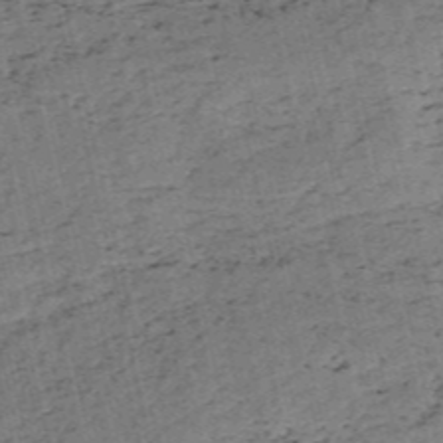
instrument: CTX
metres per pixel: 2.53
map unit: HNb
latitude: -54.5385
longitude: -47.0270
